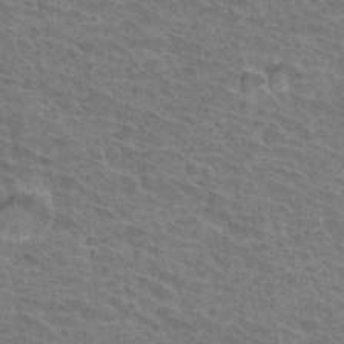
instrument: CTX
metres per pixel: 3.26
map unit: Hto
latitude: 33.5560
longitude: -41.6127
